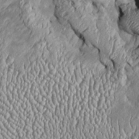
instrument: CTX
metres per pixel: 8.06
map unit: Htu
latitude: -6.6518
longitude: 157.2754
